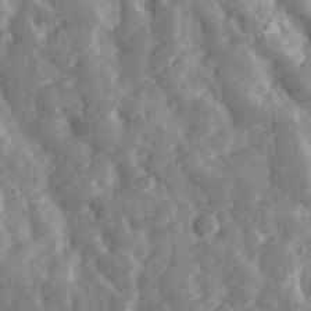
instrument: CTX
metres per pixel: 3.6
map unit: eHh
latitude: 33.2159
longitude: -69.8395
